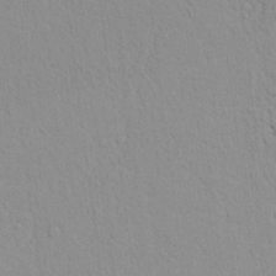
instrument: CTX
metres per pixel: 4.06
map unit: lAvf
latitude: 8.6869
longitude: 168.3495
